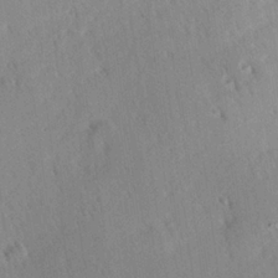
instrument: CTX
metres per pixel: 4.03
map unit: Hve
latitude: 25.4426
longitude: -93.4426
